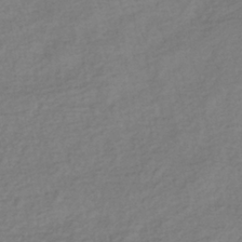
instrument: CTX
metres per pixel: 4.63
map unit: lHb
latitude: -37.5777
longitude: 70.7274
